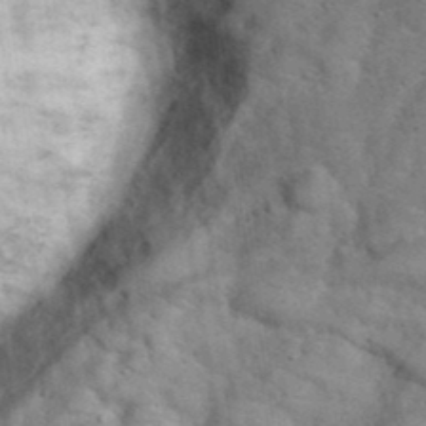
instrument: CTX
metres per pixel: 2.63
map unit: eHh
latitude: 38.0822
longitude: -66.9513
